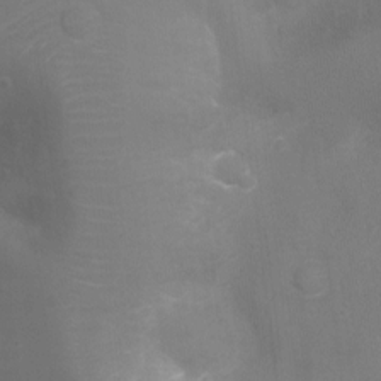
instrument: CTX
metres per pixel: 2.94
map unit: Ht
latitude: -9.4076
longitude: -24.3845
